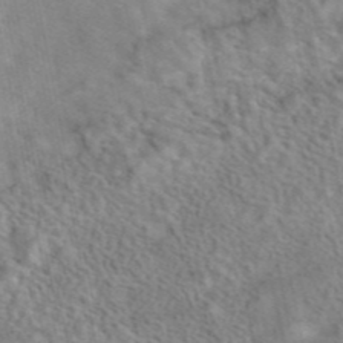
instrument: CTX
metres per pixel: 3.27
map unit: eAb
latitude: 42.8380
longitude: 108.1795
